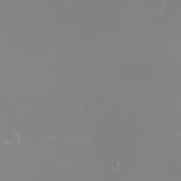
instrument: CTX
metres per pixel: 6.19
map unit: eHh
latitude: -9.3321
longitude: -70.0822
